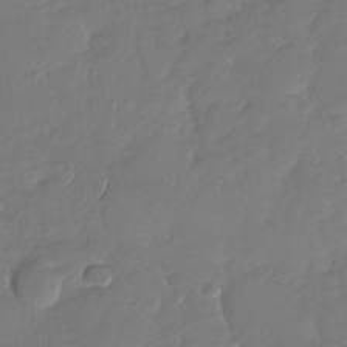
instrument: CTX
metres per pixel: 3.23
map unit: Nhu
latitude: -28.9731
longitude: -60.7057
